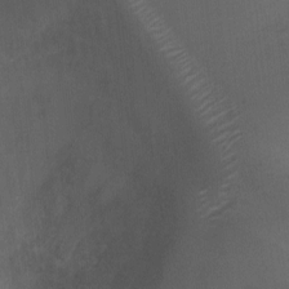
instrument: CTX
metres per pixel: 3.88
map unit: Ht
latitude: -1.6344
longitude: -20.3656
